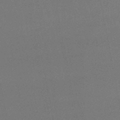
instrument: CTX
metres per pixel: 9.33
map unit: lHb
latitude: -48.3118
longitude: 62.7085
